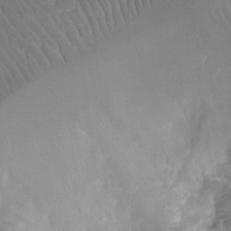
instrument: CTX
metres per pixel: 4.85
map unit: Ht
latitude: -9.2187
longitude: -20.8758
